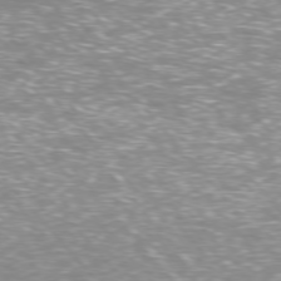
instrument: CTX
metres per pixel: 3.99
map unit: Ap
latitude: -76.7652
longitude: -62.0822
